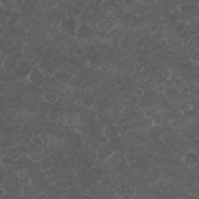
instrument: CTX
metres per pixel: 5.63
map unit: Nhu
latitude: 26.6113
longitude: -52.0444
